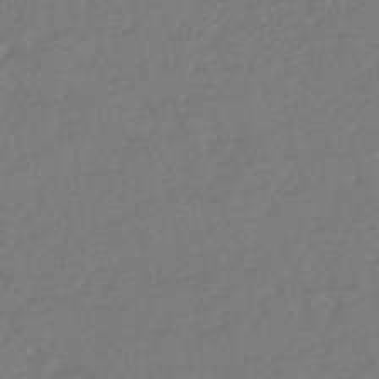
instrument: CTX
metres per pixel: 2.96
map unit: HNhu
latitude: -48.2362
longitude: 97.6533
